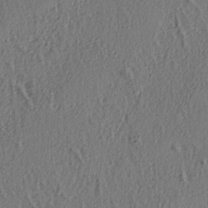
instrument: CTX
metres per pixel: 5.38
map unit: lAa
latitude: 4.7435
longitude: -113.3293
